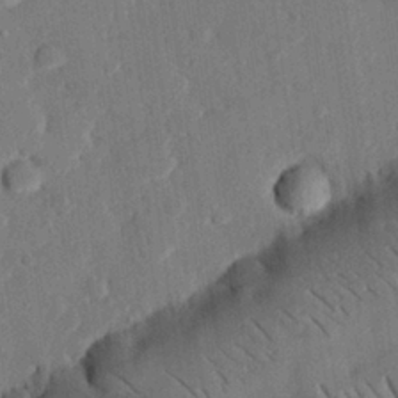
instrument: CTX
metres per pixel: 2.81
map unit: eHh
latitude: 26.4223
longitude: -81.4993
